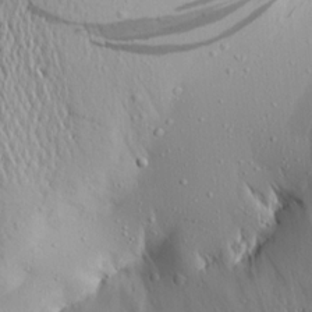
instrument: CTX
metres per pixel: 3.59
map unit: Aa
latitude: 19.1403
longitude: -147.8395
